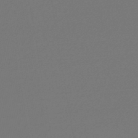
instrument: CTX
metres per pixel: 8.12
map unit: lHb
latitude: -46.9730
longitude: 72.7841
